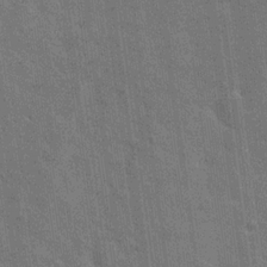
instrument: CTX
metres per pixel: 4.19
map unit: Nhu
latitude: 17.7450
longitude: -30.7436
